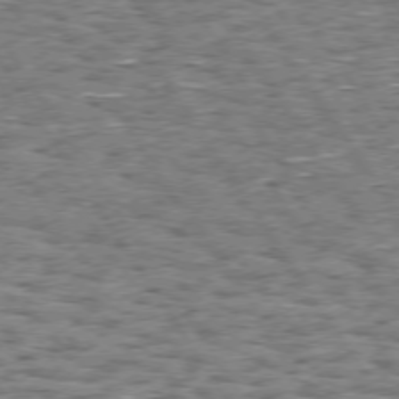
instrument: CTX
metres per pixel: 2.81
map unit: Hpe
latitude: 73.8773
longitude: -133.8772
